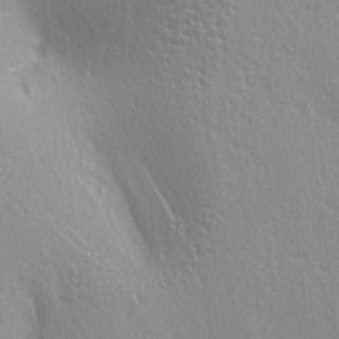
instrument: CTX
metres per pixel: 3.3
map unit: lAa
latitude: 4.1011
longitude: -112.8002
